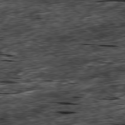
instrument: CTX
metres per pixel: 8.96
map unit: Hpe
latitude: -79.4265
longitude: -20.0822
